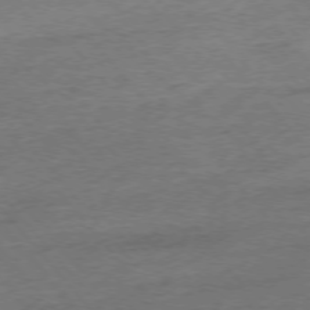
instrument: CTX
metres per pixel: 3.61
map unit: Hpe
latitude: -76.5574
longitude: -12.2712
